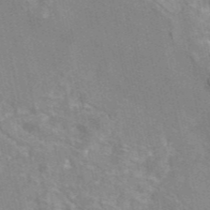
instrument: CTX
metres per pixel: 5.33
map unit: eAb
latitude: 45.9528
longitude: 115.8611
